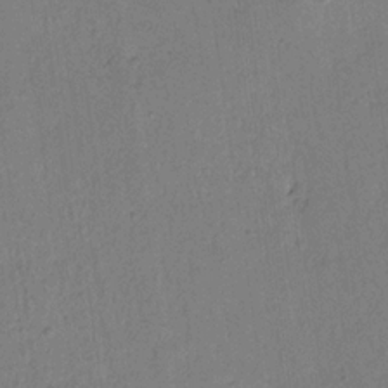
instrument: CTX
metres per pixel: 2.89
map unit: Htu
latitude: 0.1200
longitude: 172.7085
